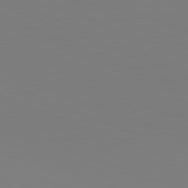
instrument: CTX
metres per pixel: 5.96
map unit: lApd
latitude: 81.8394
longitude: 146.5007
